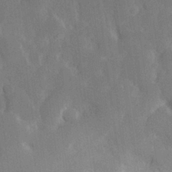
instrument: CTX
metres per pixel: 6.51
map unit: Hve
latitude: 24.9135
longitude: 150.2173
